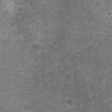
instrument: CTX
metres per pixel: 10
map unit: Nhu
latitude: 1.7260
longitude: -17.5182
